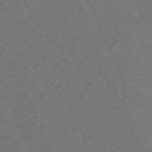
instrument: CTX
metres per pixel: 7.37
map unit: Nhu
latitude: -68.5195
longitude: 38.7463
